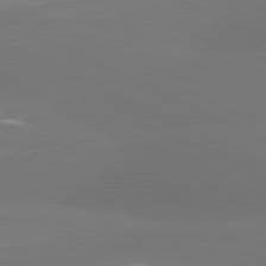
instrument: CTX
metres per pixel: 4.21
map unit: lApd
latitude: 81.4426
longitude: -164.1767
